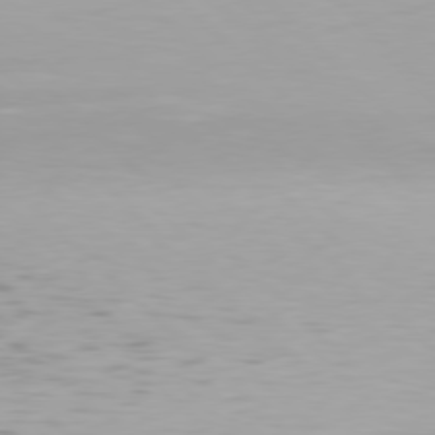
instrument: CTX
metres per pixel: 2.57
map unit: Hpe
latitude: 78.1389
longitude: -167.6505
